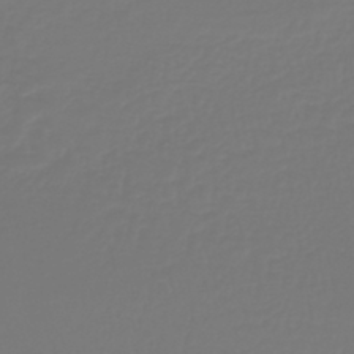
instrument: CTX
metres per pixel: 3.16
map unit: lHb
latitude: -42.5951
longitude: 60.3873
